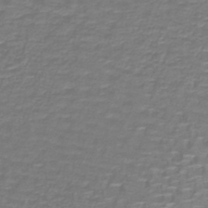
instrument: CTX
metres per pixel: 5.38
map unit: lHb
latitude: -40.4251
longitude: 58.3306
